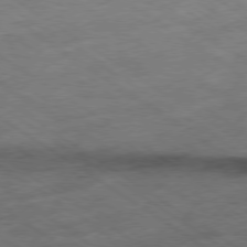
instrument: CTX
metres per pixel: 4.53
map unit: Hpe
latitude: -78.9730
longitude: -21.2726
